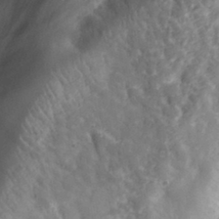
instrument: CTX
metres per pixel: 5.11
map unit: eHh
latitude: 32.1767
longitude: -80.4601
